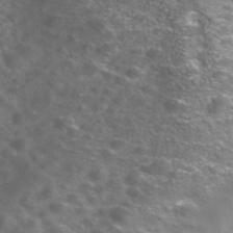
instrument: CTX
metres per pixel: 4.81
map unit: Nhe
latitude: -41.1620
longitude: -100.1011
